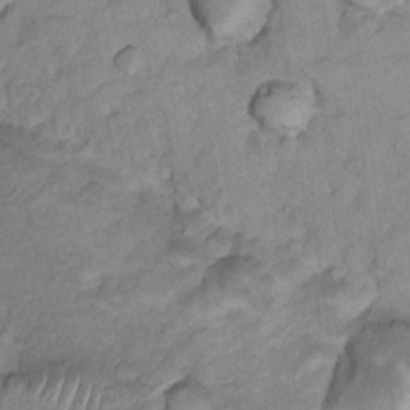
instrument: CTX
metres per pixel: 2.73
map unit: Nhu
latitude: 13.6505
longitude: -29.0269
